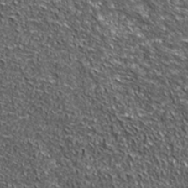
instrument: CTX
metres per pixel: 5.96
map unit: ANa
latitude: 39.9339
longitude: -90.8758
